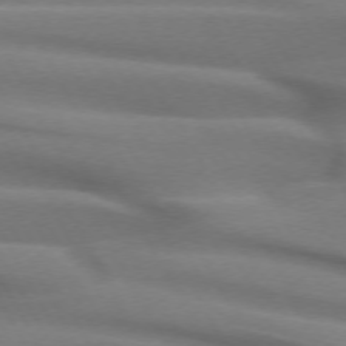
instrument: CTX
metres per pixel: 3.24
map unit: lApd
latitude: 72.0255
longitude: -51.7638
